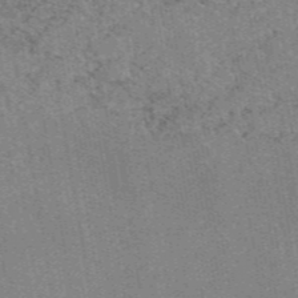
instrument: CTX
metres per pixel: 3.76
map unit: eAb
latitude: 47.2726
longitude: 114.5762
